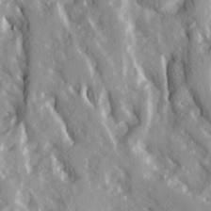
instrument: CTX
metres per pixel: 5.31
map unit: Ave
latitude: 15.3104
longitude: -131.0648
